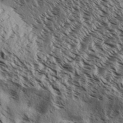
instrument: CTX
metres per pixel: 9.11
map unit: Aa
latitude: 31.8584
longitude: -137.9717
